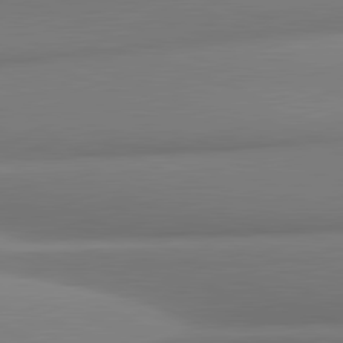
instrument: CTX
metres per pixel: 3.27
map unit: lApd
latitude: 81.7261
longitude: 176.7463
